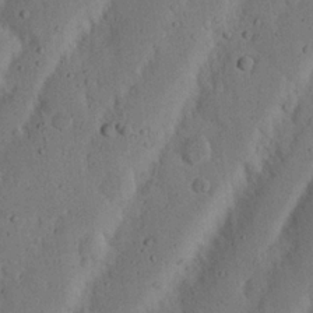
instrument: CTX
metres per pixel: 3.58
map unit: Nhu
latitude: 20.2712
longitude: -74.9136
